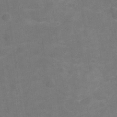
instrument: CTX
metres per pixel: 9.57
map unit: Hve
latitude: -29.7856
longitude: 93.5021
